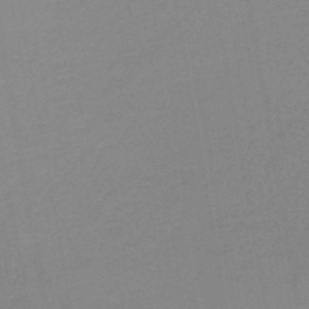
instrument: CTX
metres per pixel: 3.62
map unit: HNb
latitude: -45.5210
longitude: -43.0270
